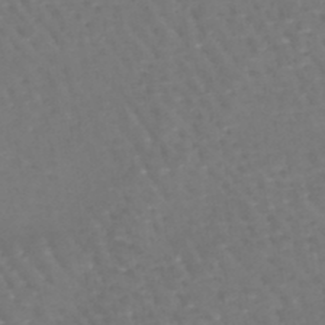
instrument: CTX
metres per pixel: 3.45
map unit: lHb
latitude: -46.0661
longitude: 76.6707
